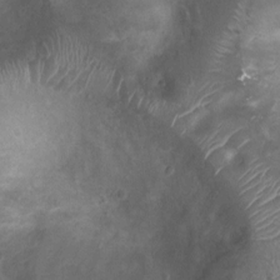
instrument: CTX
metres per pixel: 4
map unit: Ht
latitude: 2.8758
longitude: -19.5182
